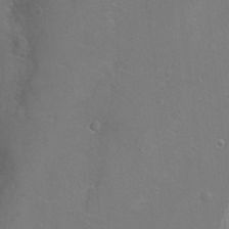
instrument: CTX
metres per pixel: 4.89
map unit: Hto
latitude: -4.4062
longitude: -35.4615
